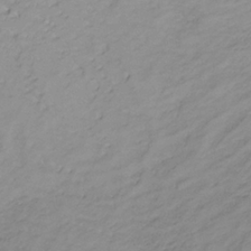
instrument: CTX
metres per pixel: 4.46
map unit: eHb
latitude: -33.7289
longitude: 67.8233
